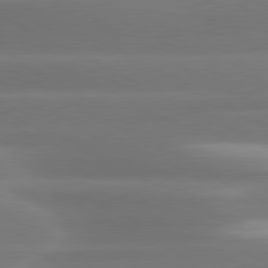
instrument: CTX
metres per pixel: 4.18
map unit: lApd
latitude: 80.7813
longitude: -135.9339
